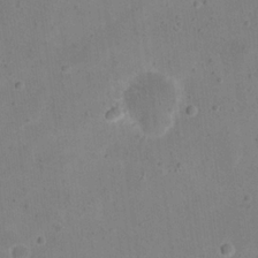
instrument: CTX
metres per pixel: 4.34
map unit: eHh
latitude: 20.7247
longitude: -64.9514
